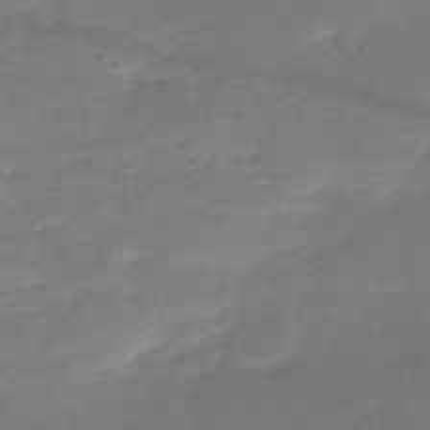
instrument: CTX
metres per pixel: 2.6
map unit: HNb
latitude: -50.8408
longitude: -39.2348
